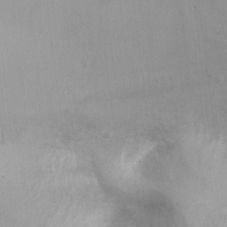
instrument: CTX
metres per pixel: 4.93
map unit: Ht
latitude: 3.9906
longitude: -29.0458
